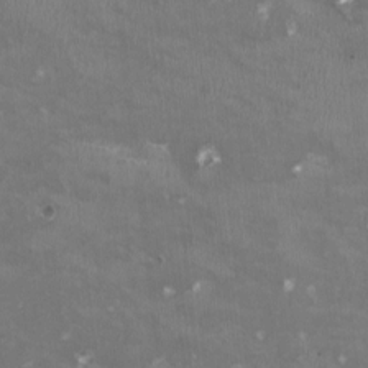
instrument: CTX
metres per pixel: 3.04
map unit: HNhu
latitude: -0.0094
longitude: -3.6127
